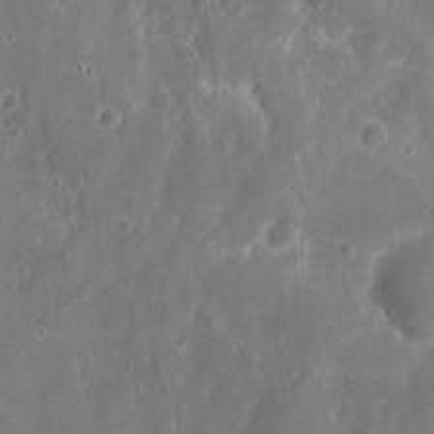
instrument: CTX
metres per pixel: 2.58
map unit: eHh
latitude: 9.2915
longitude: -72.0255
